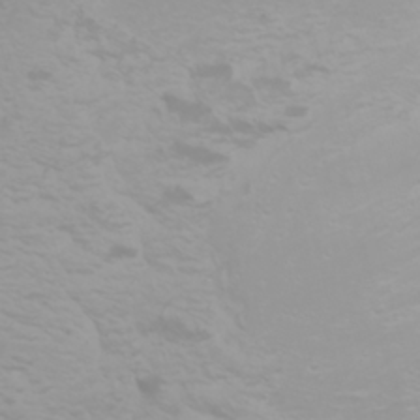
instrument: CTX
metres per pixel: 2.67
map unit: Nhu
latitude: -0.3307
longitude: -77.4426
